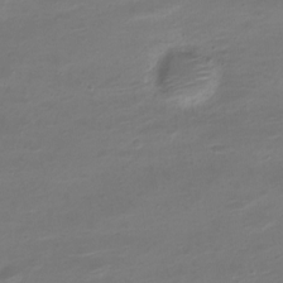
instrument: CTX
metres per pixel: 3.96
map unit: Nve
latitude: -21.3509
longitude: 105.4265
